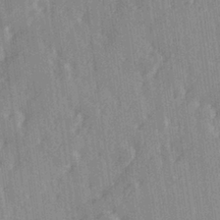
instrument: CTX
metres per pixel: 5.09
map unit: Hve
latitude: 28.2144
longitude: 147.5399
